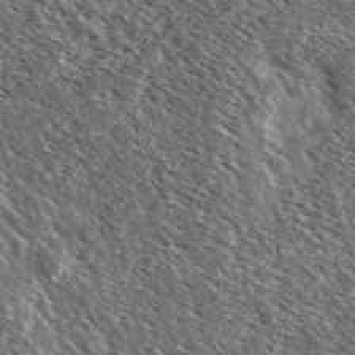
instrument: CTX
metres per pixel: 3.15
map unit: Ave
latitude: 37.6883
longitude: -109.0458
